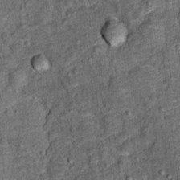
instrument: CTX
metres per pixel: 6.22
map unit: Ht
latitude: 11.6883
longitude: -38.7813
